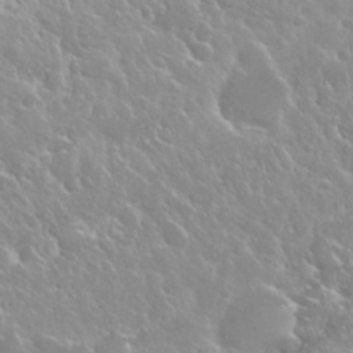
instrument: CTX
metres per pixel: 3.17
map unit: Nhu
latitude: 24.8191
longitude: -60.1011
